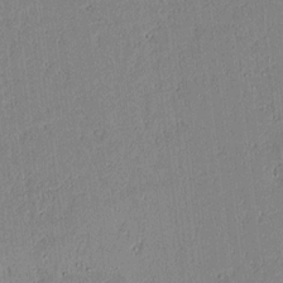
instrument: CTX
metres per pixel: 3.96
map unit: lAvf
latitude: 6.4790
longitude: 168.5951
